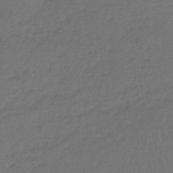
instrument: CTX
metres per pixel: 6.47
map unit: lHb
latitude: -43.4643
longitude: 73.8611
